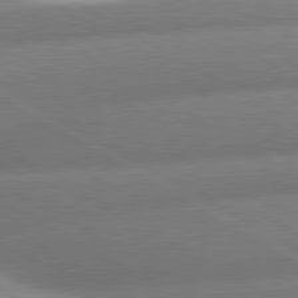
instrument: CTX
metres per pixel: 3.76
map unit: lApd
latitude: 80.5735
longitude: -162.8569
